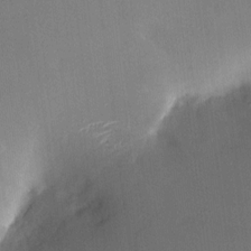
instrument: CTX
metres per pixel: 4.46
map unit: HNhu
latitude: 6.7057
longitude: 3.4832
